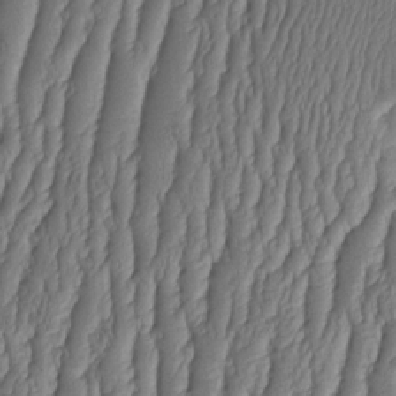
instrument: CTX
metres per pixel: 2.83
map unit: HNhu
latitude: -2.3495
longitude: 13.6533
